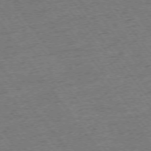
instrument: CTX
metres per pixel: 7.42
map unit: Ap
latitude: -74.9920
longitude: -88.6113
